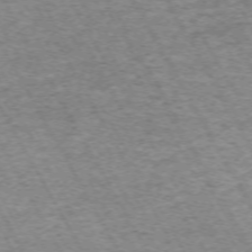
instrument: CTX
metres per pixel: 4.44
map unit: Hpe
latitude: -71.7856
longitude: 7.4832
